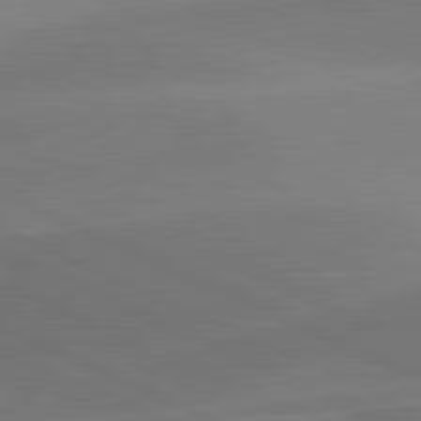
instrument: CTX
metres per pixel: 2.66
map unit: lApd
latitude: 81.7639
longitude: 132.1417
